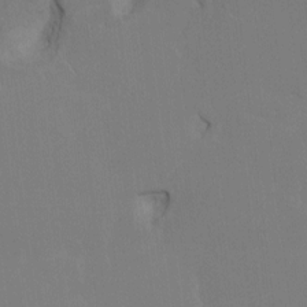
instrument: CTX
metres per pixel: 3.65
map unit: HNhu
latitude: 1.4993
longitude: -5.1403
